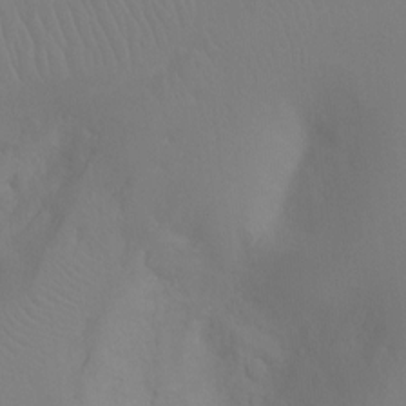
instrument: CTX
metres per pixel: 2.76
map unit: Ht
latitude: -8.1228
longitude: -32.5546
